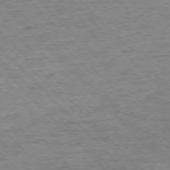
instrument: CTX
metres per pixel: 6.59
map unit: Ap
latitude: -76.5196
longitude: -92.1766
